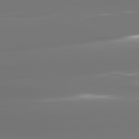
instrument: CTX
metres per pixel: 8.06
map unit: lApd
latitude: 82.2144
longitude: -145.9339
